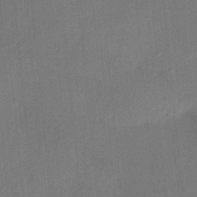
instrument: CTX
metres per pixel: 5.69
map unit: HNhu
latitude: 13.0459
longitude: 10.4629
